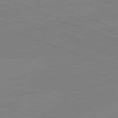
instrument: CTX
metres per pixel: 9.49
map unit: lApd
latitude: 82.0444
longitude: -158.2712
